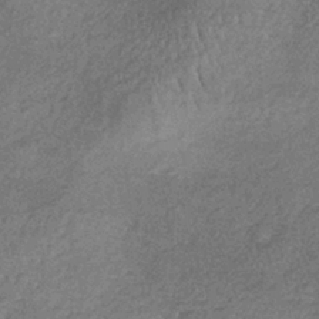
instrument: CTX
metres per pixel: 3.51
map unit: lHb
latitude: -35.9367
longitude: 64.7841
